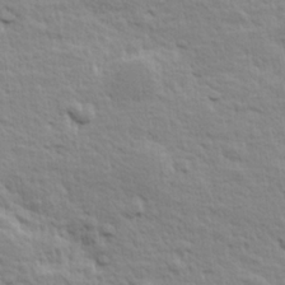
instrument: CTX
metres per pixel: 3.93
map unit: Hve
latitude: 24.9891
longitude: 144.5196
